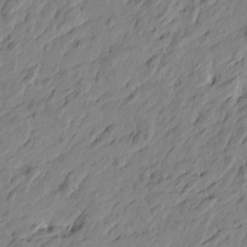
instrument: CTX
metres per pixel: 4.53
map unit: Htu
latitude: -5.4265
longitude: -179.4427
